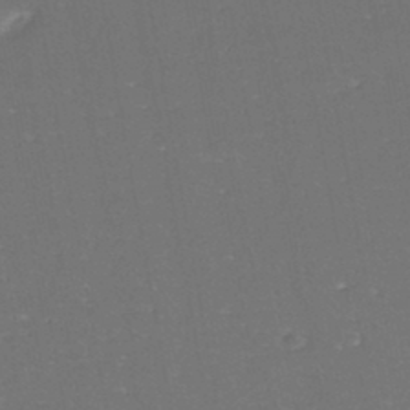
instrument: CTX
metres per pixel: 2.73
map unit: eHh
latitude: -44.6896
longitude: -28.7057
